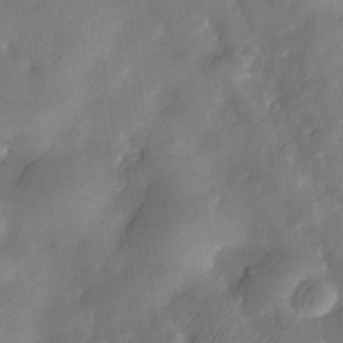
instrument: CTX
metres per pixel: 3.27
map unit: Nhe
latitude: -33.5777
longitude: -143.4427
